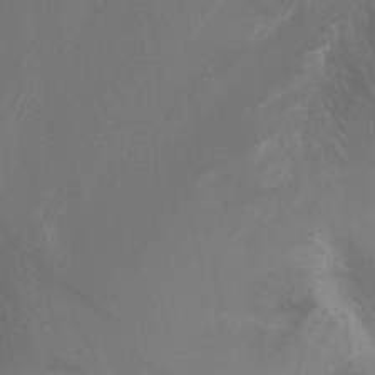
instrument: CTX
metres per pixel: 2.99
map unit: Ht
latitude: 1.1781
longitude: -44.5357
